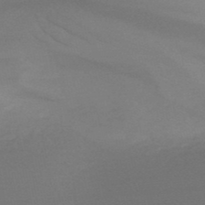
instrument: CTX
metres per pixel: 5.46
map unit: HNb
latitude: -48.9164
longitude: -47.6694
